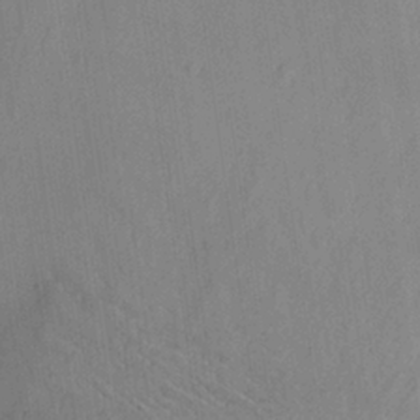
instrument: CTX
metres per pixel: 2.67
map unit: Aa
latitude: 25.5371
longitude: -143.3671
